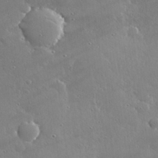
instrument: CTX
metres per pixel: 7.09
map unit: Hve
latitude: 28.9702
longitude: -91.9150
